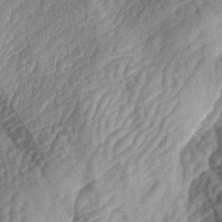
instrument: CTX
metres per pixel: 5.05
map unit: lAa
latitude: -4.6896
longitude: -127.3104
